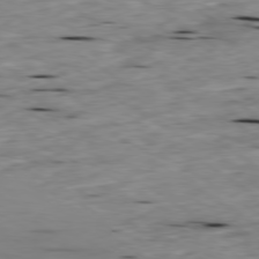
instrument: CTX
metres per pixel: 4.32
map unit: Ap
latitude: -79.9745
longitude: -91.4049
